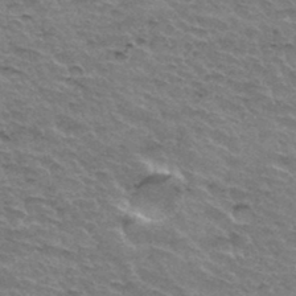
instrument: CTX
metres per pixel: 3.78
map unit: Hto
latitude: 34.6679
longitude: -45.4048
